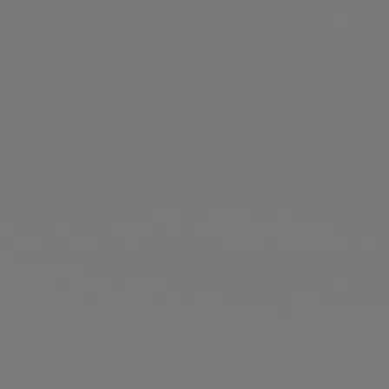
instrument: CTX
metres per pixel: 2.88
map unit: Hpe
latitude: 78.4601
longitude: -134.5357
